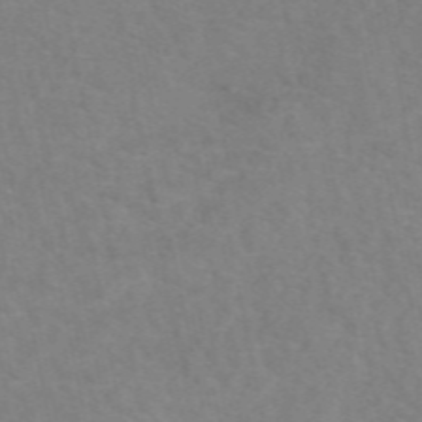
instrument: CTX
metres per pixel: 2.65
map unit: eAb
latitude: 50.4223
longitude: 104.7085
